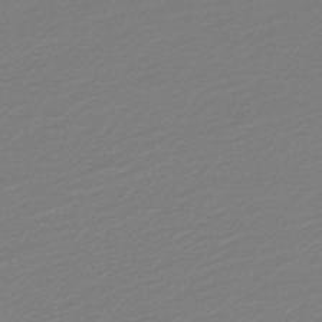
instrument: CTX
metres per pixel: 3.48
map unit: lHb
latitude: -46.4251
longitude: 59.4265
